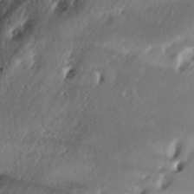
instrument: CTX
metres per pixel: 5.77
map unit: lAa
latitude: -6.4629
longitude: -124.2334
